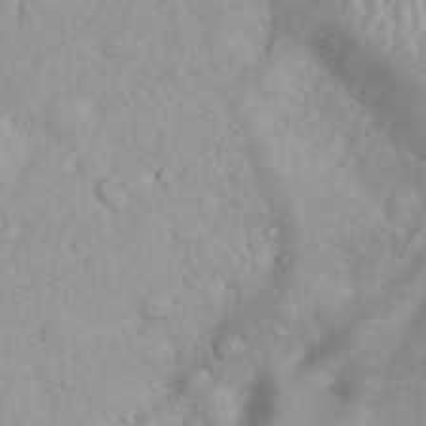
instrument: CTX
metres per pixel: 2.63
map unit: eHh
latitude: 35.3859
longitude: -62.3090
